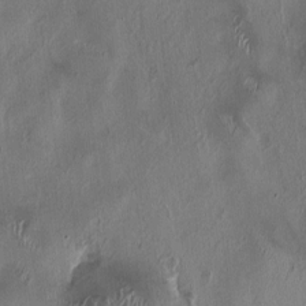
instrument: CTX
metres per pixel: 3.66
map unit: HNhu
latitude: 1.4237
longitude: -4.1578
